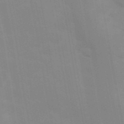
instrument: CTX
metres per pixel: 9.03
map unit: Hve
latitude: 30.7813
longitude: 150.1606
